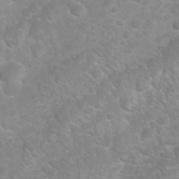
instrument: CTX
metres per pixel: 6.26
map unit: Nhu
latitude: 26.9325
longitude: -62.3845
